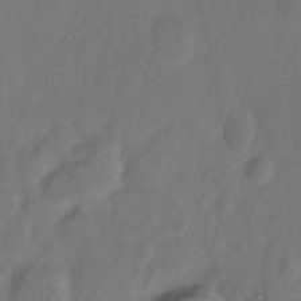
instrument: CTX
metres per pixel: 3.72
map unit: Hto
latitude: -12.3684
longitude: -39.9339
